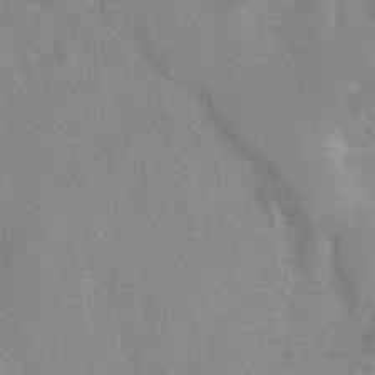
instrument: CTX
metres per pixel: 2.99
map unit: eAb
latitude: 41.4237
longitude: 106.3873
